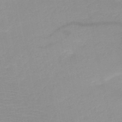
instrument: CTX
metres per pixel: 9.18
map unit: HNb
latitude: -48.5007
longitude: -43.6505
